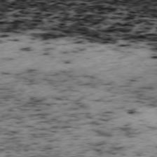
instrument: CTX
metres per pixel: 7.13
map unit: Ap
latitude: -75.8612
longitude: -61.4993
